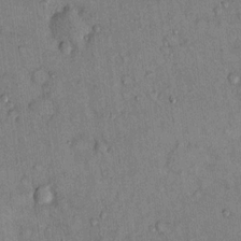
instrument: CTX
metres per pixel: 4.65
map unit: Hto
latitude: 13.3293
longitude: -59.1214
